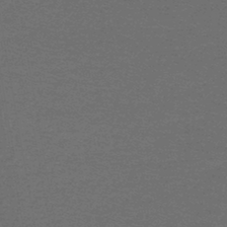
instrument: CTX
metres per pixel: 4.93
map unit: lHb
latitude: -45.3888
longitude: 57.2187
